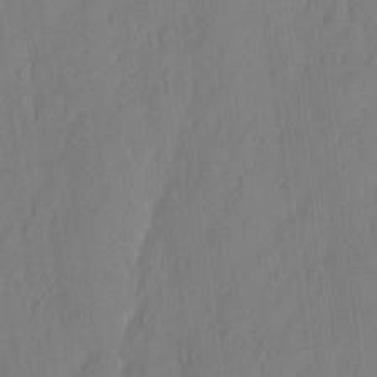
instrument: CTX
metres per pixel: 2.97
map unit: eHh
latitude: 3.6127
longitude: -76.2900
